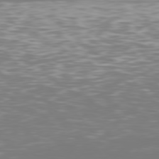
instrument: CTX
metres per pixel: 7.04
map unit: Hpe
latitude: 76.9891
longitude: -170.4790
